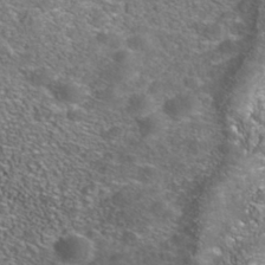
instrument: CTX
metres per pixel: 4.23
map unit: Nhe
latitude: -41.1242
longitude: -100.1011
